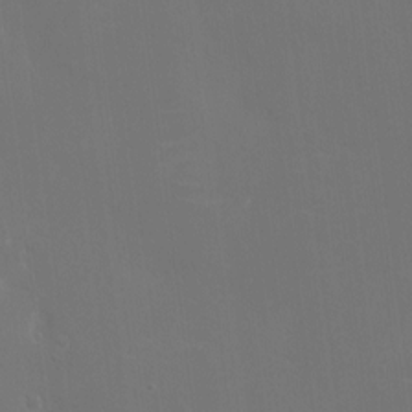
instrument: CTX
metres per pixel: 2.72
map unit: eHh
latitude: 5.4048
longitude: -69.2159
